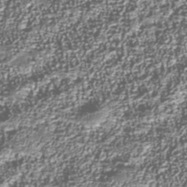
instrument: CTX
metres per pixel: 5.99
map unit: Nhu
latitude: -39.0864
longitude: -83.2537
